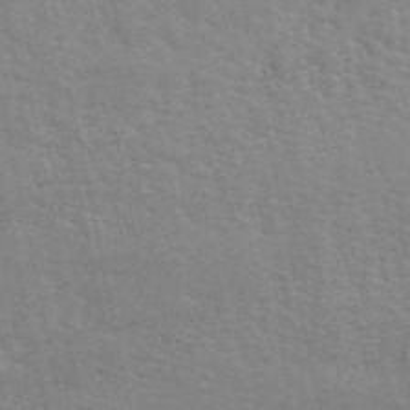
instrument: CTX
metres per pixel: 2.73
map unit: ANa
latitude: 48.9892
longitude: -79.0081
